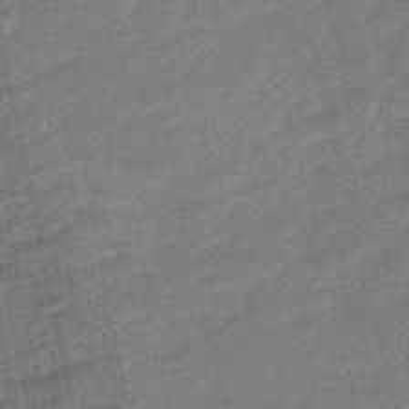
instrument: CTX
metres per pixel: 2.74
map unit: eHb
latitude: -48.0472
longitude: 86.7463
